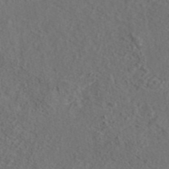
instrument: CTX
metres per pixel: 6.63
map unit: eAb
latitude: 42.9325
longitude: 104.8975
